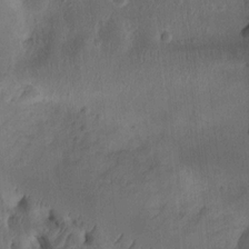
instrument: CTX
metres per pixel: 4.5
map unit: Ht
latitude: 10.6491
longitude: -74.9514
